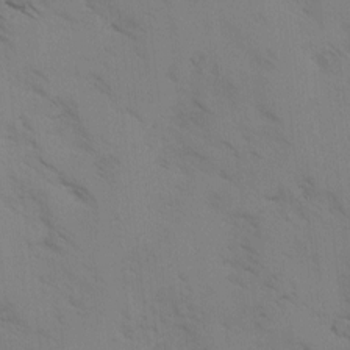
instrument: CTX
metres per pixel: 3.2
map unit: Ave
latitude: -0.5952
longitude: -111.7261
